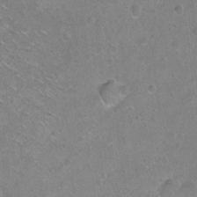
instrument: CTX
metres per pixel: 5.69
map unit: Ht
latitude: -6.5196
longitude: -36.9703
